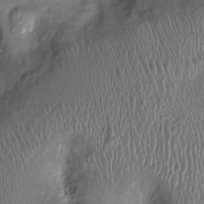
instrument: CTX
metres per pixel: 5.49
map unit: Ht
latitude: -1.4455
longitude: -13.5182
